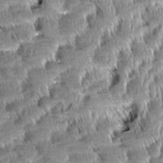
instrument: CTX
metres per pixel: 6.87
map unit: Aa
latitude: 8.6869
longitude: -132.8002
